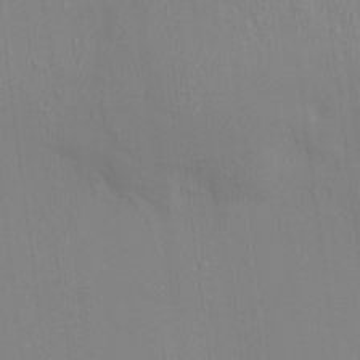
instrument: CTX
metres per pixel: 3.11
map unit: HNhu
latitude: 5.3482
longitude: 7.3509
